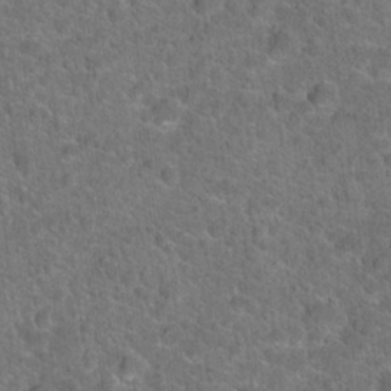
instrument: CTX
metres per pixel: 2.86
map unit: Hto
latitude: 19.6316
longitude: -43.5371
